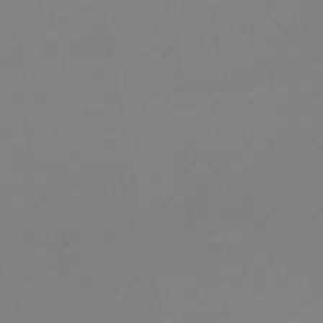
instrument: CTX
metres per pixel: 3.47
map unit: lHb
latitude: -48.6897
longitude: 69.7099
